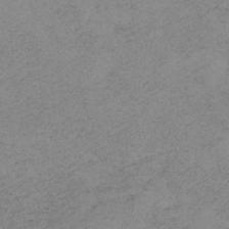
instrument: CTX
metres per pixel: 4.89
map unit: HNb
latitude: -33.5777
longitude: 58.8407
